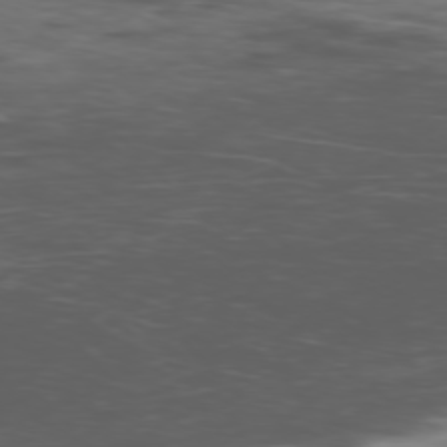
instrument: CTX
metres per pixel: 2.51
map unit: Ap
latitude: -77.1620
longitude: -66.1766
